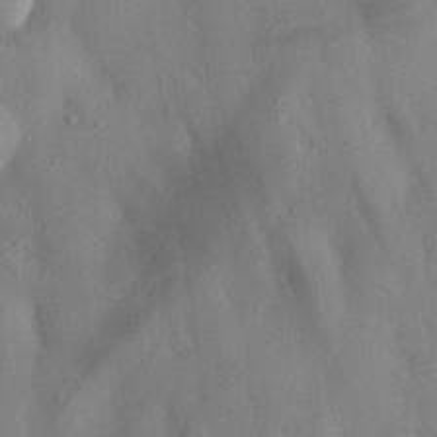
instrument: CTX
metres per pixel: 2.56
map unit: eHh
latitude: 30.8758
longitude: -76.6301
